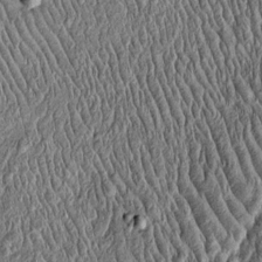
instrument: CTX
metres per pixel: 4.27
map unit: Htu
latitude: -4.0472
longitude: 157.4832
